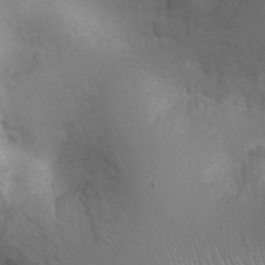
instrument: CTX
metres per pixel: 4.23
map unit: Ht
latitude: -1.8990
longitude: -16.0822
